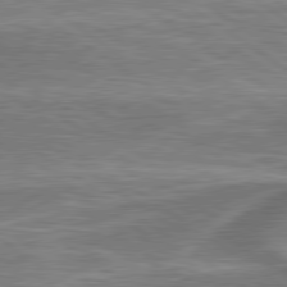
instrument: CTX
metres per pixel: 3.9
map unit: lApd
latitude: 79.8017
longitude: 171.5777
